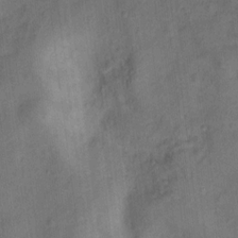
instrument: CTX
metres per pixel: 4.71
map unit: Ht
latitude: 10.3278
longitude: -40.4789
